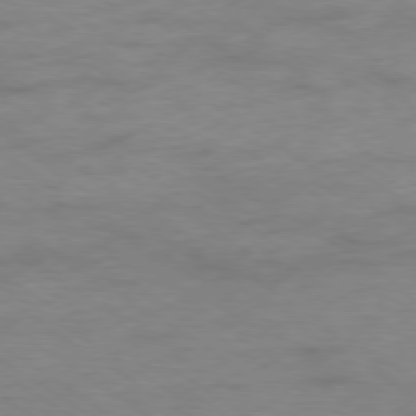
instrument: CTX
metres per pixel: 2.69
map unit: Ap
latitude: -78.8219
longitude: -59.1025
